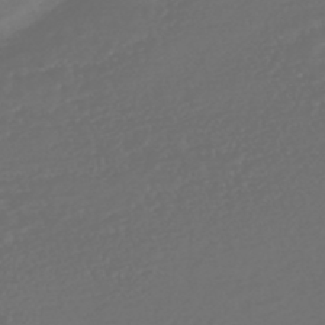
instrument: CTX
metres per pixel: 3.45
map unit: HNhu
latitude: -47.6910
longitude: 97.5966
